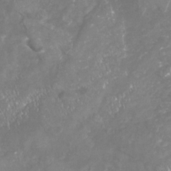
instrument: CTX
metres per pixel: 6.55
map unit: Nhu
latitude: -22.7841
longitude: -57.2725
